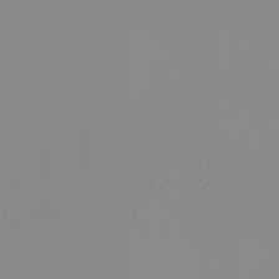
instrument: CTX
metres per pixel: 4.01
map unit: eHh
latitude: -4.4440
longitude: -80.0444
